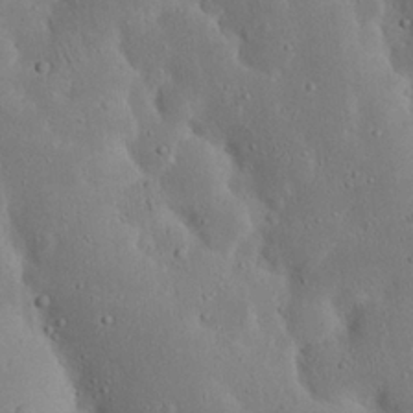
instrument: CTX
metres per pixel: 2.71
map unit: Nhu
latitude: 23.3104
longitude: -72.6302
